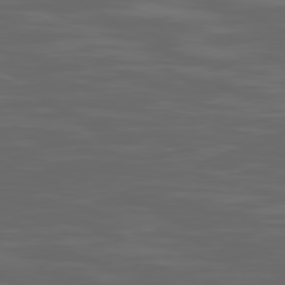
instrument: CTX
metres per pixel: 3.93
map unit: Ap
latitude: -79.9178
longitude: -93.8961
